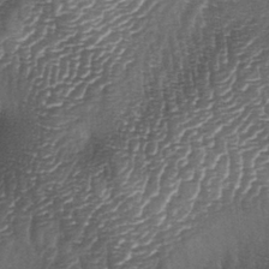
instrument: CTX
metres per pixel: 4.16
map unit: lAa
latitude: -4.6140
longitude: -128.1956
